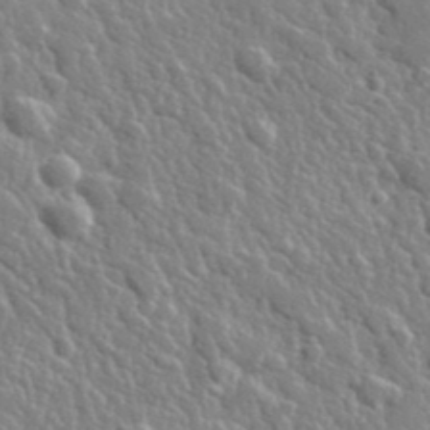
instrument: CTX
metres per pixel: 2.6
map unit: lHvf
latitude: 36.2334
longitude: -89.2159
